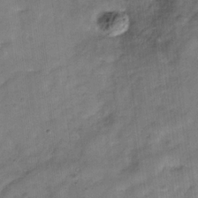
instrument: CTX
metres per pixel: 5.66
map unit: Hve
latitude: -31.5777
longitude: 92.6707
